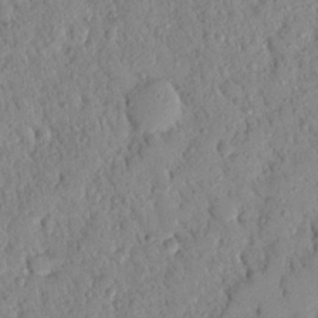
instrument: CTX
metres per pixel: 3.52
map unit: Nhu
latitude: 21.9717
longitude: -77.2726
